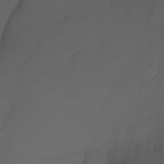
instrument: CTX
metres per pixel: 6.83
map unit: Nhu
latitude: -7.8233
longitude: -82.2144
